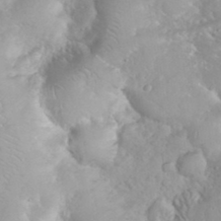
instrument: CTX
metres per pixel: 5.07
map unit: eHh
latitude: 35.2914
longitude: -63.3293
